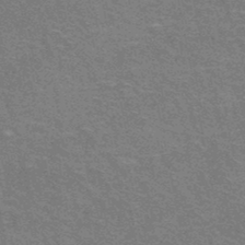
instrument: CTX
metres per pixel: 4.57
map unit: HNhu
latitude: -47.8233
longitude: 99.9367
